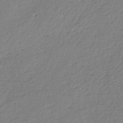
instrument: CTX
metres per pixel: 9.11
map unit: eHh
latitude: -45.3321
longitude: -28.5168
